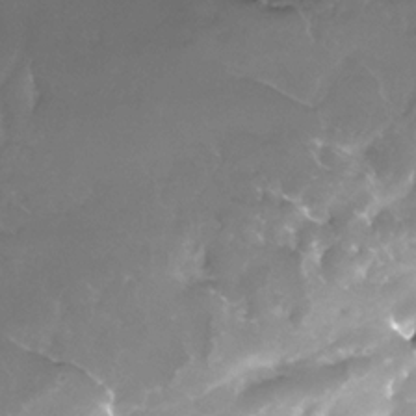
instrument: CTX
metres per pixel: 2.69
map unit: Nhe
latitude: -32.9353
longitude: -92.9513
